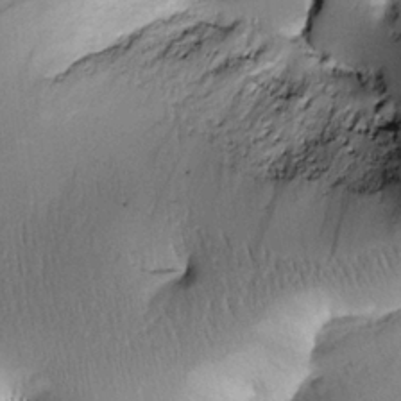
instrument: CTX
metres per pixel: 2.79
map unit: Htu
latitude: -0.1039
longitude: 173.4454
